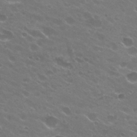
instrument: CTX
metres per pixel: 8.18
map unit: Hto
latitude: 24.9702
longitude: -37.1403
